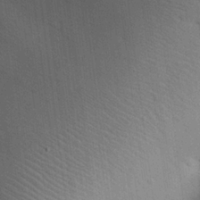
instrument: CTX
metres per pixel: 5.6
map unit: Aa
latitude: 26.8947
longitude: -138.1200
